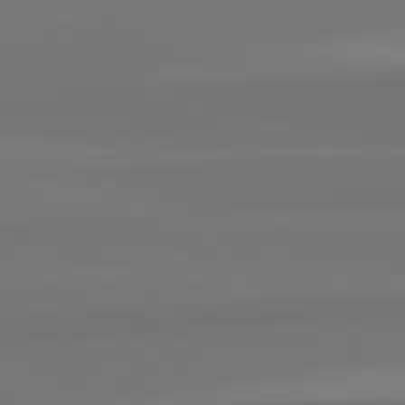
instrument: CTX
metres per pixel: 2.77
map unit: lApd
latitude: 82.5356
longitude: 158.5384
